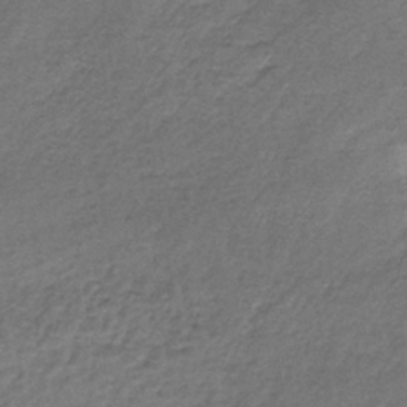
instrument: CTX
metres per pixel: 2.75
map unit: lHb
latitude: -35.5210
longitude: 62.3684
